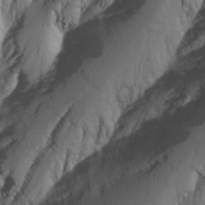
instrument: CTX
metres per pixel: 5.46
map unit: Nhu
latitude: -7.6344
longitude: -70.3467
